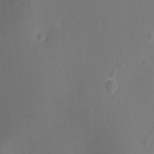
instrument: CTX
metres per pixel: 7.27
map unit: Ht
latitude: -9.7666
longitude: -23.9339
